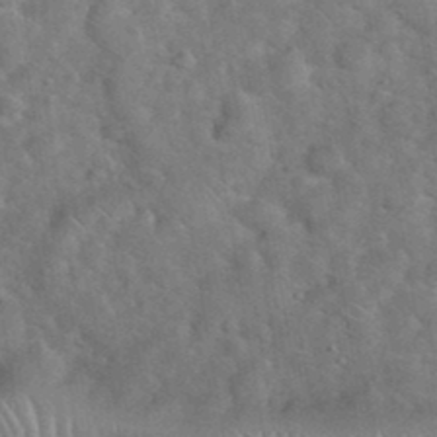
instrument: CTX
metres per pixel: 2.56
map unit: eHh
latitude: 37.8772
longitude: -65.0647
